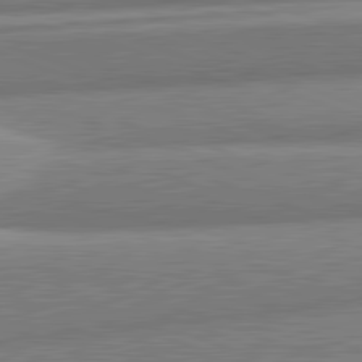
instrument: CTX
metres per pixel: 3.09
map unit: lApd
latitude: 82.1199
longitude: 178.9730
